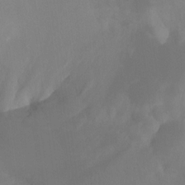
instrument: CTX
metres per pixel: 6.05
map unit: Ht
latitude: -8.2172
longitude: -39.1403
